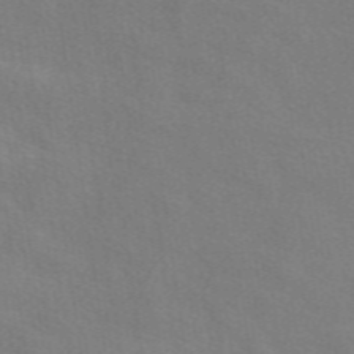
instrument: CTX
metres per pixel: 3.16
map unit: eAb
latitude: 50.5923
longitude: 112.8030
